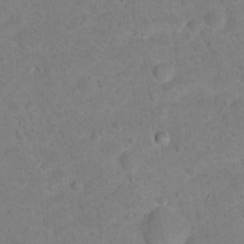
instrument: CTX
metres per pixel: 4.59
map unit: Hto
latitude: 16.6868
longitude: -37.5749
